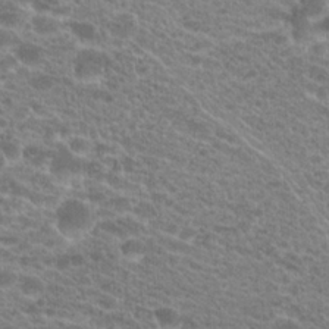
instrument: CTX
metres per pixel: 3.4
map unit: Hto
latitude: 20.9514
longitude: -39.0836
